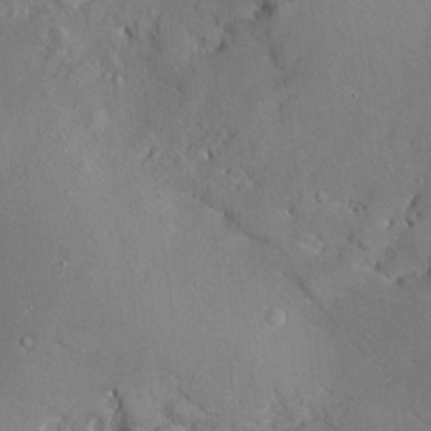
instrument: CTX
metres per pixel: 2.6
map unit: Htu
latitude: -5.9556
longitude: 158.1606
